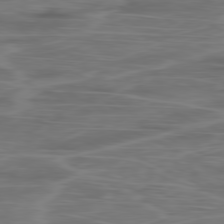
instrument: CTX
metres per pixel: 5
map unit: Ap
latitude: -80.2173
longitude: -72.9703
